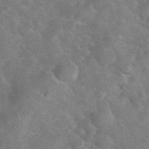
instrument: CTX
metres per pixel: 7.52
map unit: eHh
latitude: 37.1026
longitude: -64.8758
